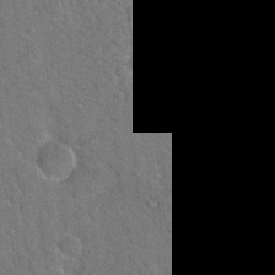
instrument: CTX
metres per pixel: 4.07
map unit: Hto
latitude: 19.7071
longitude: -50.7057
